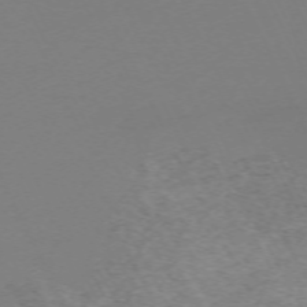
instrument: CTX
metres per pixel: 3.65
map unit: Hpe
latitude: -70.3873
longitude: 16.8219
